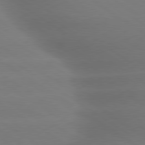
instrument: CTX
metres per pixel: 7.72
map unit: lApd
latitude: 79.4994
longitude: -135.0836
